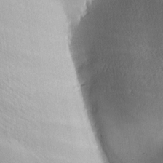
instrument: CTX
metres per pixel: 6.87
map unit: lAa
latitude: -5.6910
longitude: -121.1781
